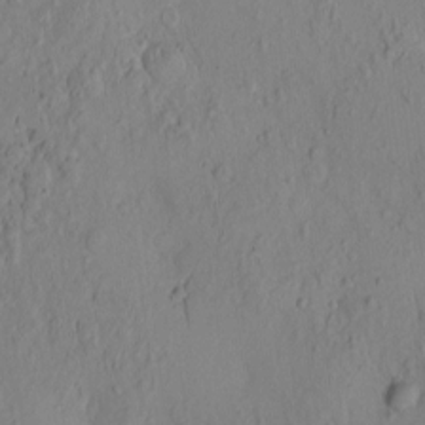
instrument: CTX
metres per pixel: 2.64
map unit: eHh
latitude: -0.8030
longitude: 17.1809
